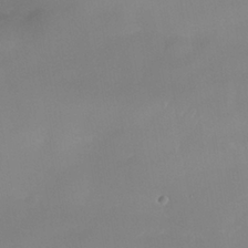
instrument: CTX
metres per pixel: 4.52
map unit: Nhe
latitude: -38.4629
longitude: -118.5168
